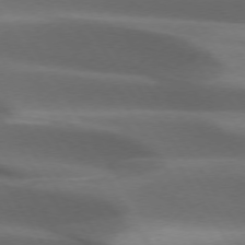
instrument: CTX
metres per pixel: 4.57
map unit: lApd
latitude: 73.3293
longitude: -52.1200
